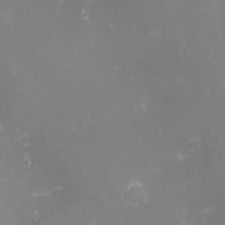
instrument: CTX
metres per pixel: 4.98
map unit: eHh
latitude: -1.1432
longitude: -80.0444
